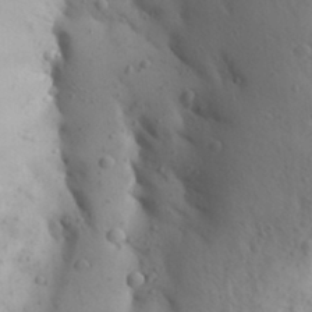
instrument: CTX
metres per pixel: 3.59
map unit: Aa
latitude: 26.4979
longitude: -149.3860
